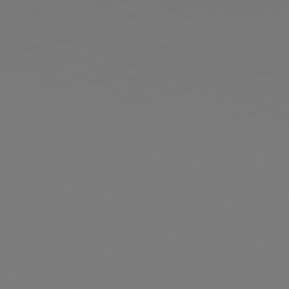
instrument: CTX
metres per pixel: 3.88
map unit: Hpe
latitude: 76.9136
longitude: -136.6302
